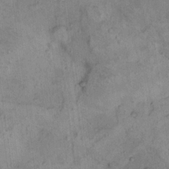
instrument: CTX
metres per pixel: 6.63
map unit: Nhu
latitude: 15.2348
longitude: -31.7261
